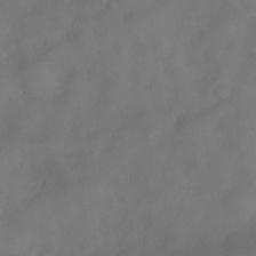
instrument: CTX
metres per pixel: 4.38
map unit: Nve
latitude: -26.2172
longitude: -148.4979
